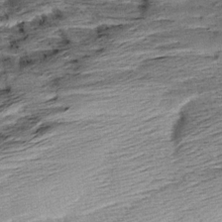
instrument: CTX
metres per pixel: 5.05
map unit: Aa
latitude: 9.0459
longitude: -140.9891
